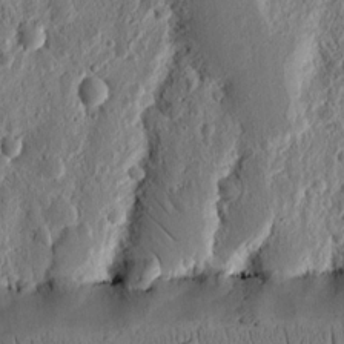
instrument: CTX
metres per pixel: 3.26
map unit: Ht
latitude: 11.3482
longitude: -75.4804
